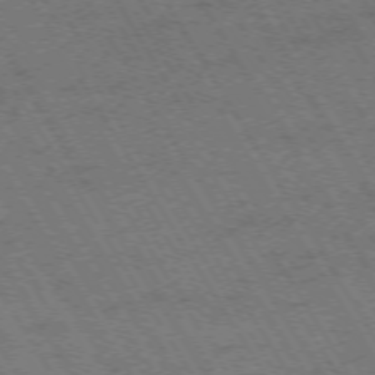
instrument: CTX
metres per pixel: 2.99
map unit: Hpe
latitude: -73.7855
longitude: 3.3698
